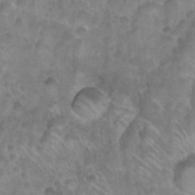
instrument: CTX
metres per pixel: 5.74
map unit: Nhu
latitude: 26.1200
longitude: -54.7057
